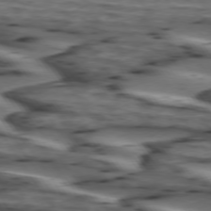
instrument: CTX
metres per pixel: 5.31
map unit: lApd
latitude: 74.5924
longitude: -71.4804
